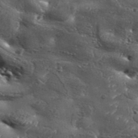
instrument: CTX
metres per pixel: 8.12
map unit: Aa
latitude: 34.0255
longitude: -135.4426
